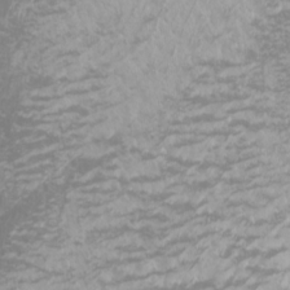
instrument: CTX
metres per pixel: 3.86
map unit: Htu
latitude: -6.8219
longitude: -74.1956
